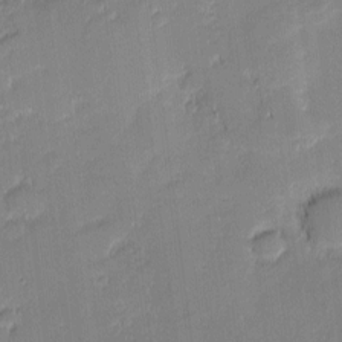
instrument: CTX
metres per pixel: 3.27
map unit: eHh
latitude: -1.6722
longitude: -83.0269
